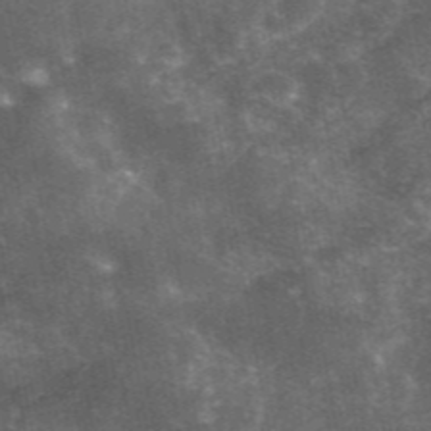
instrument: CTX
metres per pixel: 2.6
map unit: eAb
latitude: 46.4790
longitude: 119.7856
